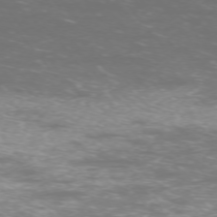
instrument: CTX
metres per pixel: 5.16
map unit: Ap
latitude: -74.3307
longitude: -74.4601
